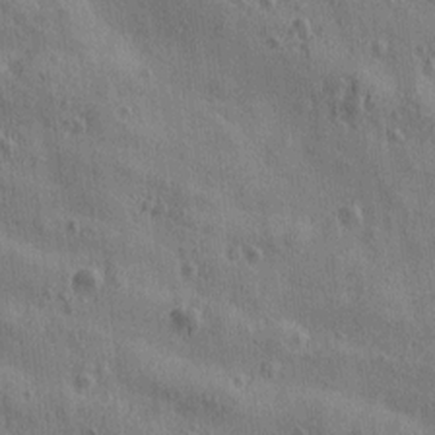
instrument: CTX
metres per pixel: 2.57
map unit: Htu
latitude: 0.3845
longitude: -175.7828
